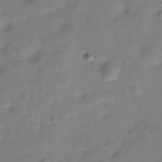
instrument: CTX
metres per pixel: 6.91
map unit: Hve
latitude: -30.3873
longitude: 92.0850
